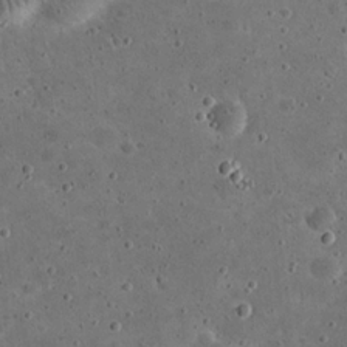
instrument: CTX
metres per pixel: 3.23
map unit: eHh
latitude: 21.1403
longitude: -65.3860
